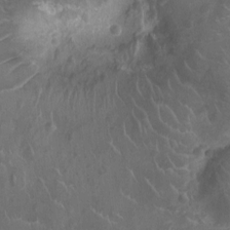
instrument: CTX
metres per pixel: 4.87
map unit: Ht
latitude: -9.6155
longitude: -21.3482
